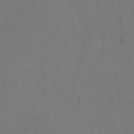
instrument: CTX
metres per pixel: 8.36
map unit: Hto
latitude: -10.3873
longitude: -36.7058
